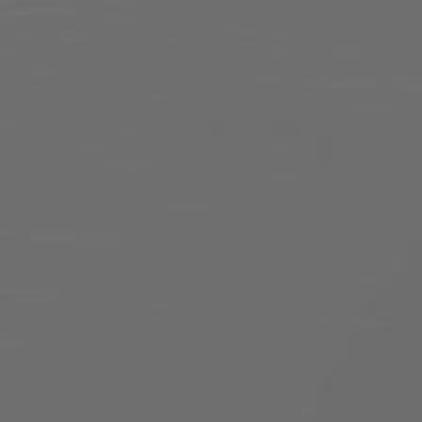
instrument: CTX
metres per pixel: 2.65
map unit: Ap
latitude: -79.6910
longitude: -59.2348
